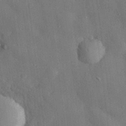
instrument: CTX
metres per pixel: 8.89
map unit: eHh
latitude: 30.6869
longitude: -76.8758
